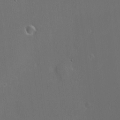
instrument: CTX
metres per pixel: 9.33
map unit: HNhu
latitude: 6.8758
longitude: 6.5196
